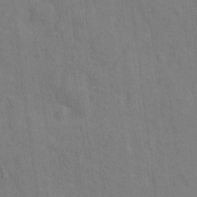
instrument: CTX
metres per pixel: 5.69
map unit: Hto
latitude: 14.2523
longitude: -38.2145
